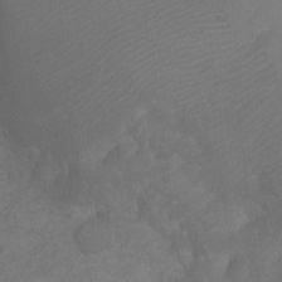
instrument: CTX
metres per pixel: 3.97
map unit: Ht
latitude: -10.7652
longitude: -34.9324
